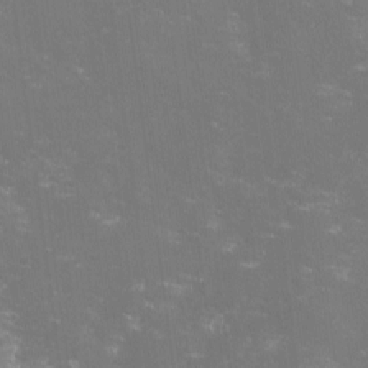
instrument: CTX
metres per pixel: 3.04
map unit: lHvf
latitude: -14.2929
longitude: -101.1970
